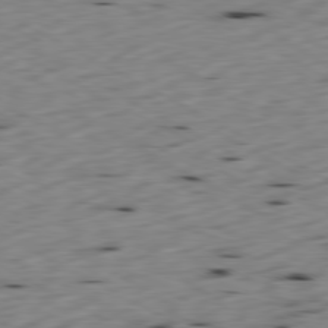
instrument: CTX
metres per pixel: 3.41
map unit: Ap
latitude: -80.3873
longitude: -70.1767
